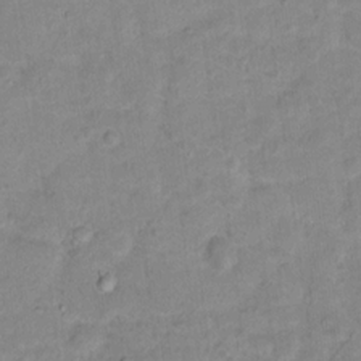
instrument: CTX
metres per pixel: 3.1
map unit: Hto
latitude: 16.2334
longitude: -38.5735
